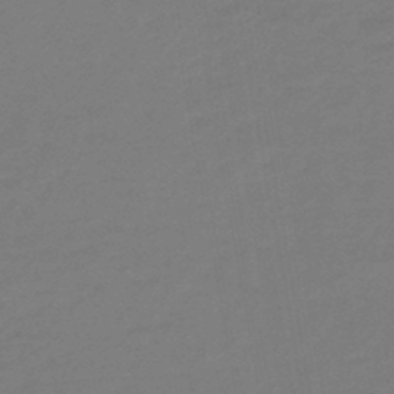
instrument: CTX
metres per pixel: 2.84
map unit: eHb
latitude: -46.2550
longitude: 88.1606
